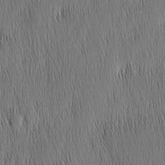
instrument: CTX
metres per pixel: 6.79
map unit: Nhu
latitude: -6.2361
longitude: -150.4979
